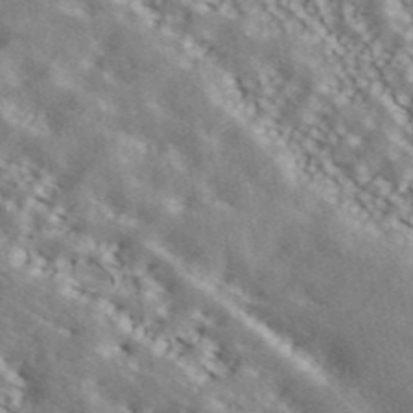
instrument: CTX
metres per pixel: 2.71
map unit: ANa
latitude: 44.1200
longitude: 47.7288
